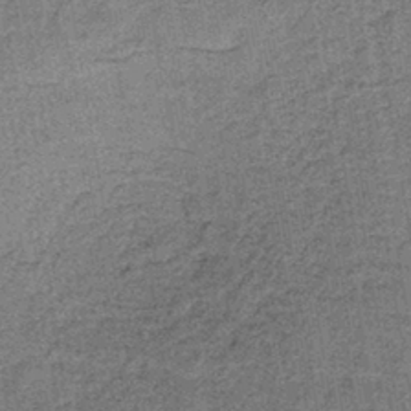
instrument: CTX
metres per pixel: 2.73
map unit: lHb
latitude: -40.7841
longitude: 58.8030
